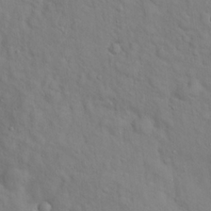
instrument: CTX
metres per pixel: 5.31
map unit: Hto
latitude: 18.4601
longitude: -53.2726
